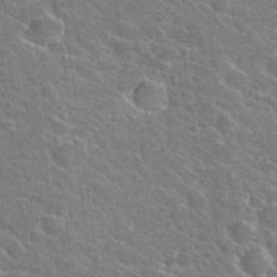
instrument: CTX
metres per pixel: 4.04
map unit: Hto
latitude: 31.4616
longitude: -44.3845
